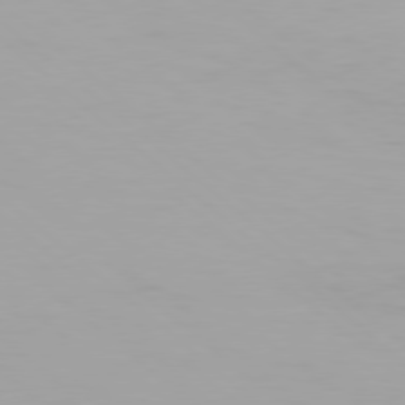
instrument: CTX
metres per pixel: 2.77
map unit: Hpe
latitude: 77.6882
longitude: -133.7639
